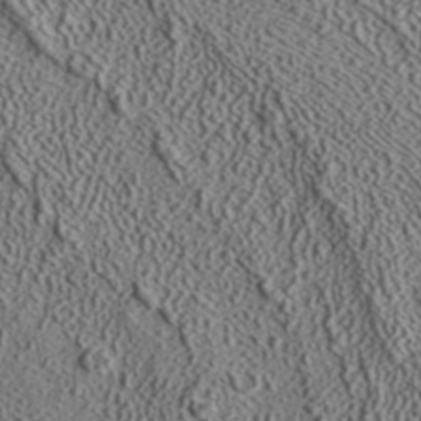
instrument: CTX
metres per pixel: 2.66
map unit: ANa
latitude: 37.7639
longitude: 19.8611
